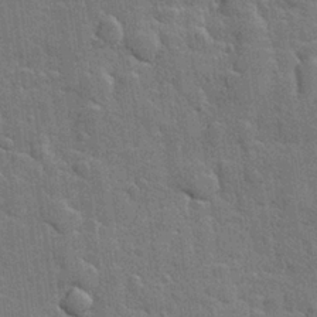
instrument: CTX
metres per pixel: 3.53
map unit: Hve
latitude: 25.5371
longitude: 149.4266
